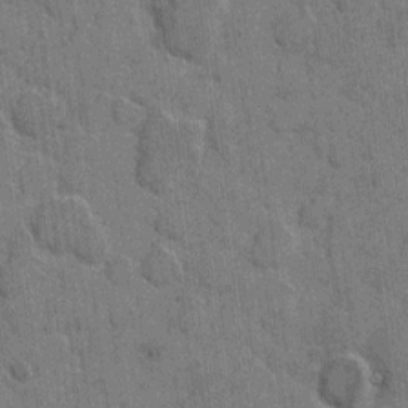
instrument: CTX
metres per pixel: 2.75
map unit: eHh
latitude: 6.3656
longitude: -64.5357
